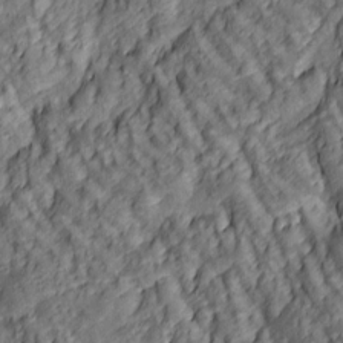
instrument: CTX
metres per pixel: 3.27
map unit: lAa
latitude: 5.3104
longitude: -116.5924
